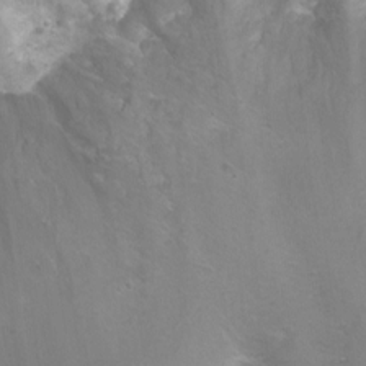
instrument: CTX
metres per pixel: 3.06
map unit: Ht
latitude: -6.7463
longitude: -32.7246
